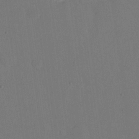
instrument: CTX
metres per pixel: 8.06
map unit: eHh
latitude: 18.7057
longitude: -67.8961
